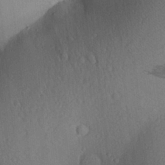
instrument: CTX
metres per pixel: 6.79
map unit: Aa
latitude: 27.0270
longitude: -136.2523
